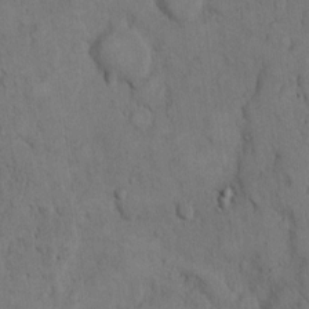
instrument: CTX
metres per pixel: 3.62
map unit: Hto
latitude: 9.9528
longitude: -60.7246
